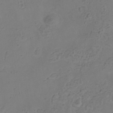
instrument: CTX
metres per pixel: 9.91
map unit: Hve
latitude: -32.6141
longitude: 93.3510
